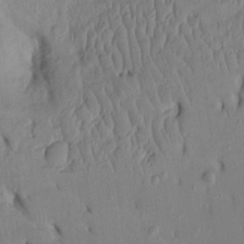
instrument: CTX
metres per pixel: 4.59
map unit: Htu
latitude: -3.2186
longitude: 152.1605
